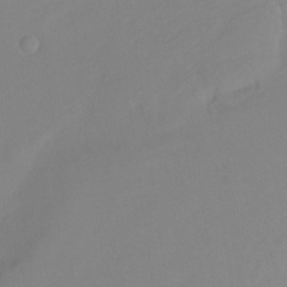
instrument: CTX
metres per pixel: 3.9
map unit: Ht
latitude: -15.4833
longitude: -42.9703
